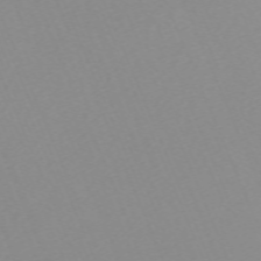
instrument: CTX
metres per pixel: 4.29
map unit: Nhu
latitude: -67.8422
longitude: 38.4440
